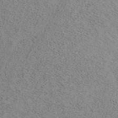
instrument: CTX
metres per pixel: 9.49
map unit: ANa
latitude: 37.8206
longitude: 17.2376
